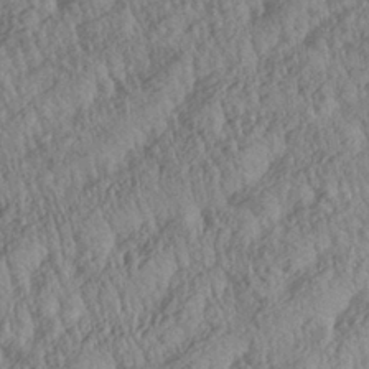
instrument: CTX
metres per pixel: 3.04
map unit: Aa
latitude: 29.7449
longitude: -137.9339
